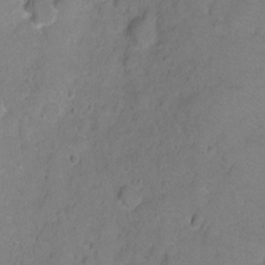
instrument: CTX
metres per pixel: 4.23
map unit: Hto
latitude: 2.3656
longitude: -33.1403
